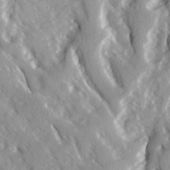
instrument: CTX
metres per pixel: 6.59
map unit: Ave
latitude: 15.1781
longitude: -131.0648
